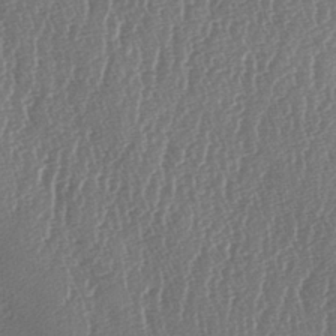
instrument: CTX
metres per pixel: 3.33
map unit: lAa
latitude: -6.8975
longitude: -129.5371
